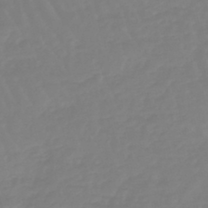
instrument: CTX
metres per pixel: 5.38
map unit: eHb
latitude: -45.5021
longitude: 81.0298
